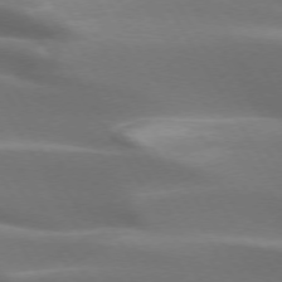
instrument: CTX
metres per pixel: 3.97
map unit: lApd
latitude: 73.2726
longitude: -51.6505
